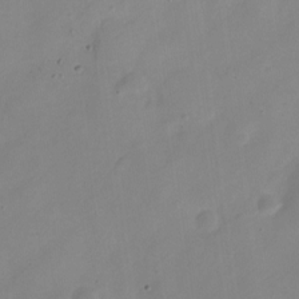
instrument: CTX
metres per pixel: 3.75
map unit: Nve
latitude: -21.5588
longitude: 107.7856
